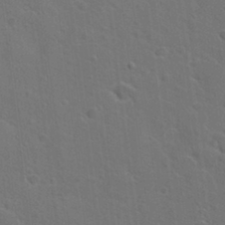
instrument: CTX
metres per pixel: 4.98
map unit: Hto
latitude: 23.6505
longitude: -47.7261
